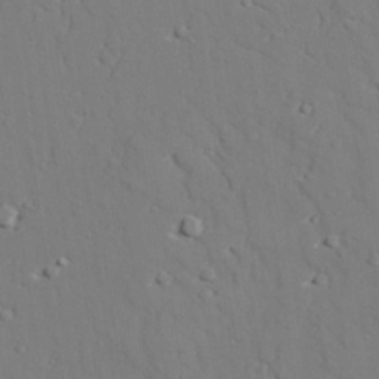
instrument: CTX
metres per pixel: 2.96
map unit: lAvf
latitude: 27.6505
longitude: -109.1403
